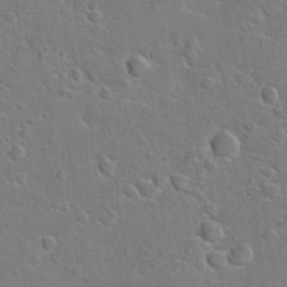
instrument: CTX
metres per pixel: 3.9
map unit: Hto
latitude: 20.3279
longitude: -49.6694
